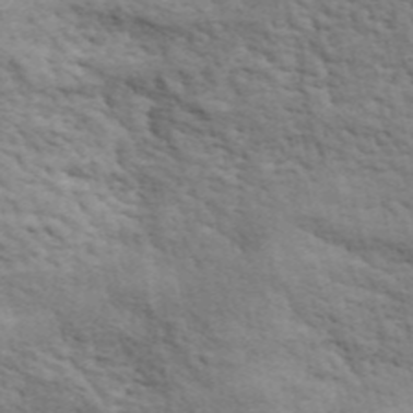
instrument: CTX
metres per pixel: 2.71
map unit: ANa
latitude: 43.1214
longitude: 46.7841
